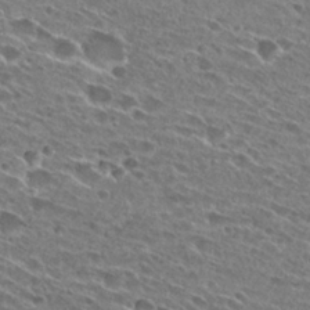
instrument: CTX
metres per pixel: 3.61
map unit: Hto
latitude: 27.0648
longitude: -43.8961
